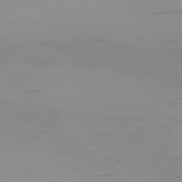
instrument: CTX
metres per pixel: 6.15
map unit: Ap
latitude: -74.4818
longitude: -82.0822
